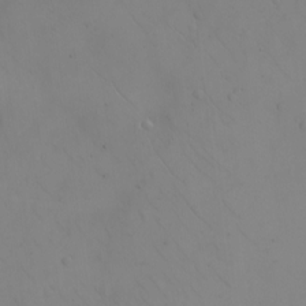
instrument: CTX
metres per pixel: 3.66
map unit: eHh
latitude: -9.5021
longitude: -65.9717
